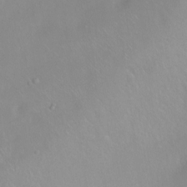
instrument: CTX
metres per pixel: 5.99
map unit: Ht
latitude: -15.1998
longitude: -43.0459
